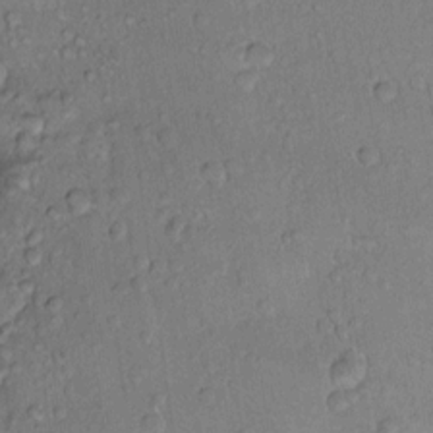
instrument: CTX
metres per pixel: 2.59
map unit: Hto
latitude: 11.2915
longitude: -58.2523
